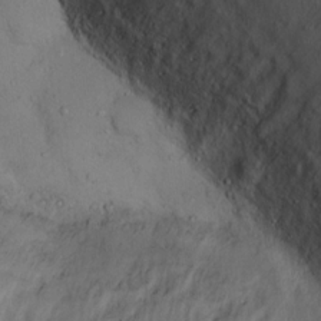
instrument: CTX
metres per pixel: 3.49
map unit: Ht
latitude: 12.8002
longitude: -40.5734
